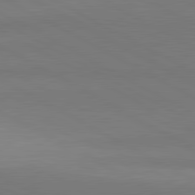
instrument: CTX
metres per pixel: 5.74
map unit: lApd
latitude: 81.4615
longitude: 151.7289
